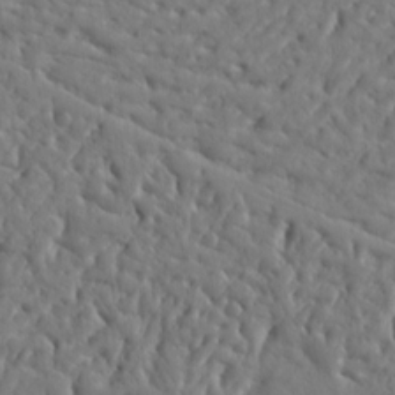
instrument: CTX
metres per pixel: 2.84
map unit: Ht
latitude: 10.5546
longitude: -76.8758
